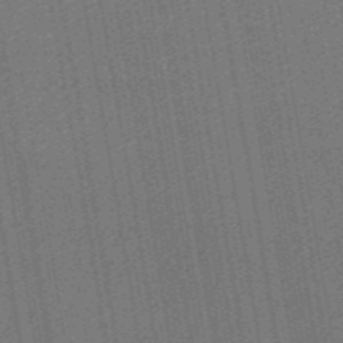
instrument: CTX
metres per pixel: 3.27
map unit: lHb
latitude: -47.0486
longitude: 59.1620
